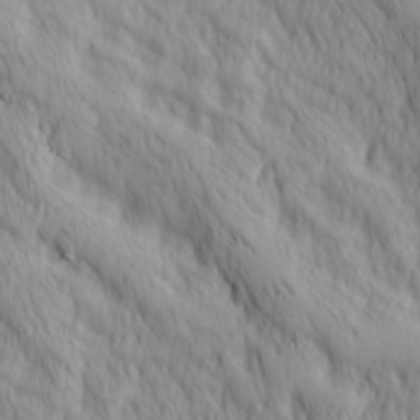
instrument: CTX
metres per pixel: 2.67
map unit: Hve
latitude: 32.6490
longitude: 149.4644
